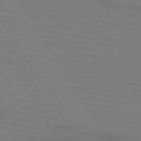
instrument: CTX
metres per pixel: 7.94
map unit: lApd
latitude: 72.4034
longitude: -57.8394
